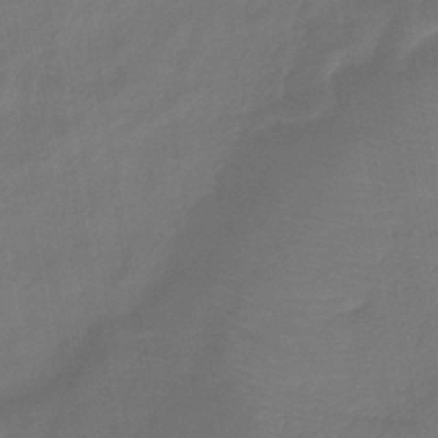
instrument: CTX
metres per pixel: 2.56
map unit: lHb
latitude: -40.9542
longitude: 77.7100
